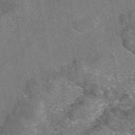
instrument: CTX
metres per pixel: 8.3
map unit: eAb
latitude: 47.7072
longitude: 107.0865
